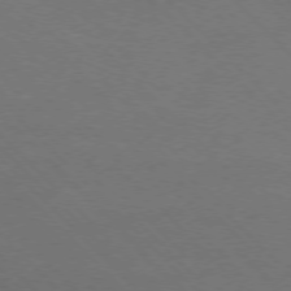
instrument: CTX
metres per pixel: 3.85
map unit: Ap
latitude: -77.4832
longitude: -69.6694
